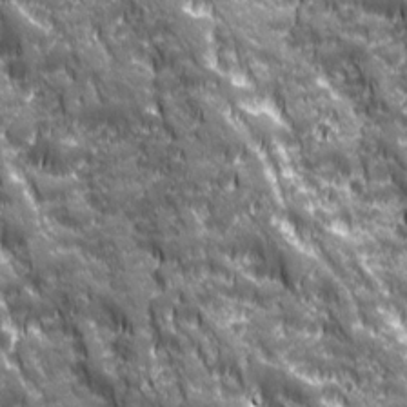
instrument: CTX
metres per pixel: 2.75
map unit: Ave
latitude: 19.9717
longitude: -134.2333
